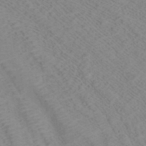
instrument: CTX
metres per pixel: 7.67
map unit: ANa
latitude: 37.7072
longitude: 23.6155
